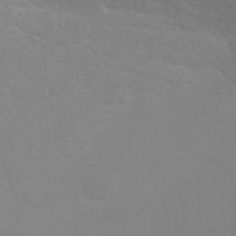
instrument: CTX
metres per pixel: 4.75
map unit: ANa
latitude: 36.2334
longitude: 14.0094
